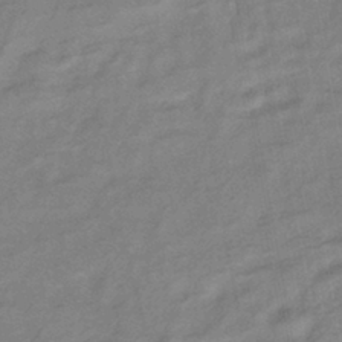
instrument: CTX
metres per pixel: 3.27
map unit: lHb
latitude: -40.8975
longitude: 76.8786
